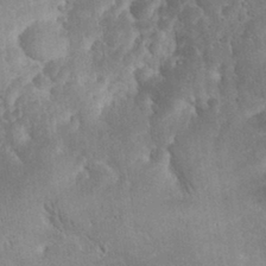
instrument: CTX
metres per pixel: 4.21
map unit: eHh
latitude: 32.1011
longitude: -63.9528
